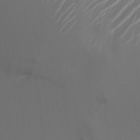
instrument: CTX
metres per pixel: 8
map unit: Nhu
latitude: -6.7274
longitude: -90.0633
